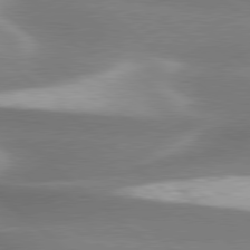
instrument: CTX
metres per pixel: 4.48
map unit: lApd
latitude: 79.7072
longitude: -116.7246
